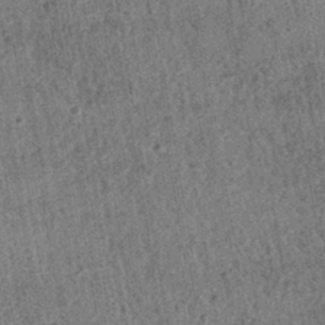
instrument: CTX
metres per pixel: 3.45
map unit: HNhu
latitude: -42.6140
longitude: 98.2928
